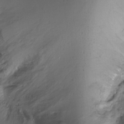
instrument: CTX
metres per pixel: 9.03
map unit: Ht
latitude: -16.7464
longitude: -48.7057
